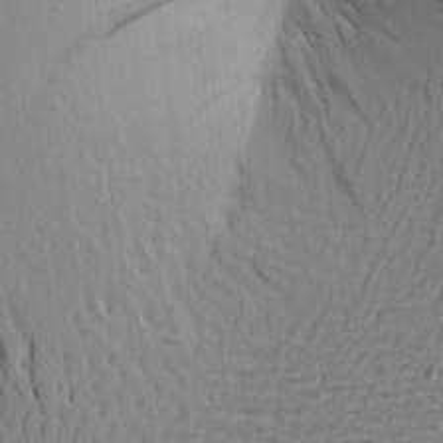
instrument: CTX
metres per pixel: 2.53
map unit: Aa
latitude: 21.3671
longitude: -149.1214
